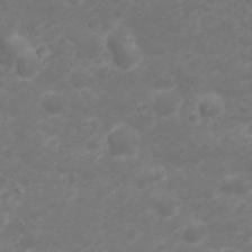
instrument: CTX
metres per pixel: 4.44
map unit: Nhu
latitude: 23.3859
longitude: -61.3292
